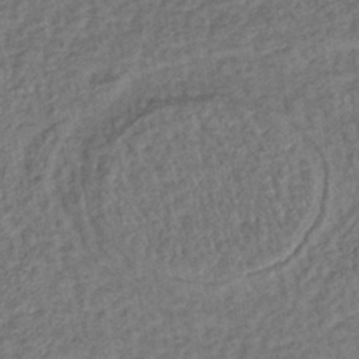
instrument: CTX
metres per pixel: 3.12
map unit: lHb
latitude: -38.7463
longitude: 62.5762
